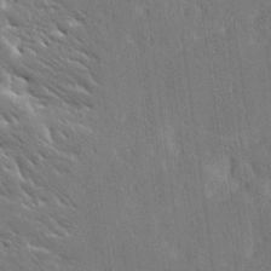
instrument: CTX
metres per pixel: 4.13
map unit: Ave
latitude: 19.5182
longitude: -137.6694
